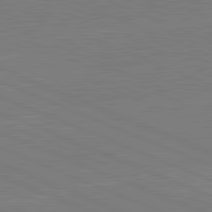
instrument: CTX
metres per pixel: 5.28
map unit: lApd
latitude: 82.1388
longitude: -156.2900
